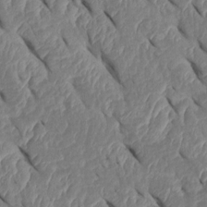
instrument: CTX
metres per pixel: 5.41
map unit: Htu
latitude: 1.8394
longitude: 147.6155
